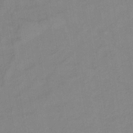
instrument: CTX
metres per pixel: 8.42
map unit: lHb
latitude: -35.8233
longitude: 72.2550
